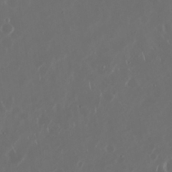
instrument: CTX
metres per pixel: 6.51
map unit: Nhu
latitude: 30.2712
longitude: -60.0633
